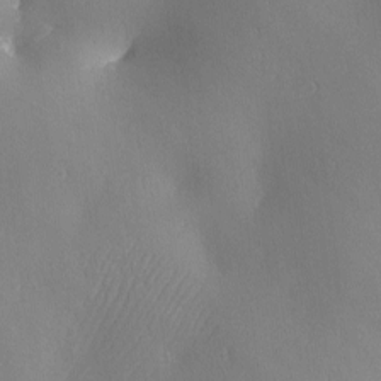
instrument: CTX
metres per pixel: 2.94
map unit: Ave
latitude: -6.5196
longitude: -119.7449
